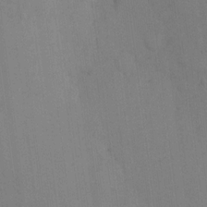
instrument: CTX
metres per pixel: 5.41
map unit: eHh
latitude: 12.7435
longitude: -62.4223
